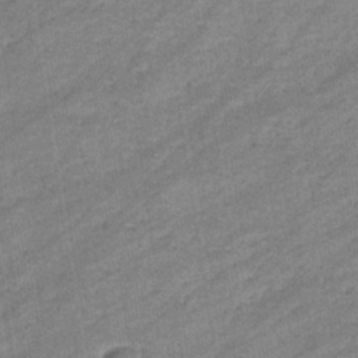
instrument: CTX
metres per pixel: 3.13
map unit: eHb
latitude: -37.0864
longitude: 77.5966
